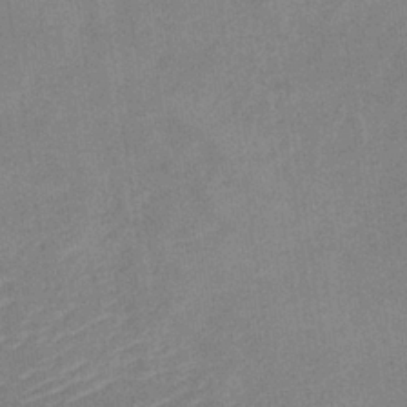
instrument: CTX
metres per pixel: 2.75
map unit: eHb
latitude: -35.4454
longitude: 73.2565
